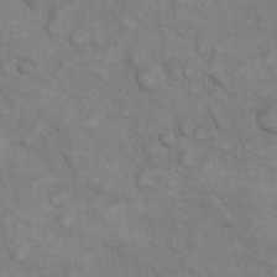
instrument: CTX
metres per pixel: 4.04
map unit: eHh
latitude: 22.2900
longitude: -59.4804
